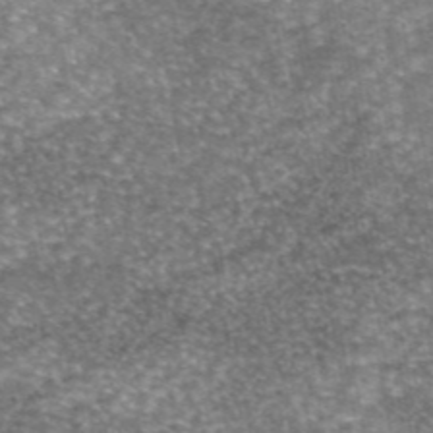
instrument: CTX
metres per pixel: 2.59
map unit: eAb
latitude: 45.4804
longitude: 104.2928
